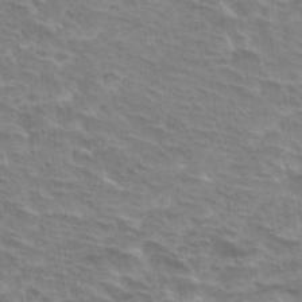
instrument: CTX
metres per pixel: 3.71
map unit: Hto
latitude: 33.2159
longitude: -44.3278
